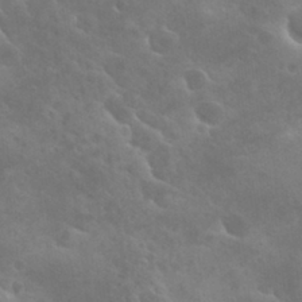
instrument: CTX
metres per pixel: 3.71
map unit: Hto
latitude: 28.2144
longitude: -40.9135
